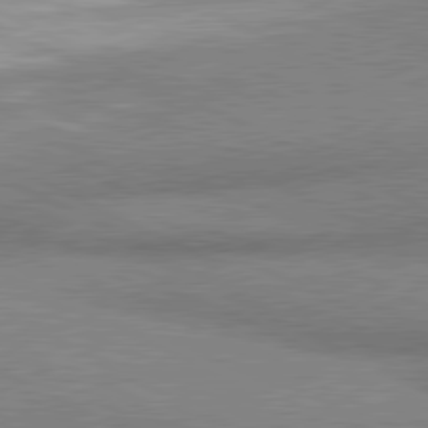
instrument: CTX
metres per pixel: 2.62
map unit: lApd
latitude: 80.9325
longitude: 164.0850
